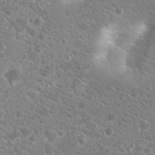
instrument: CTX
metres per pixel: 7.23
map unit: Hto
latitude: 20.1578
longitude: -38.5924
